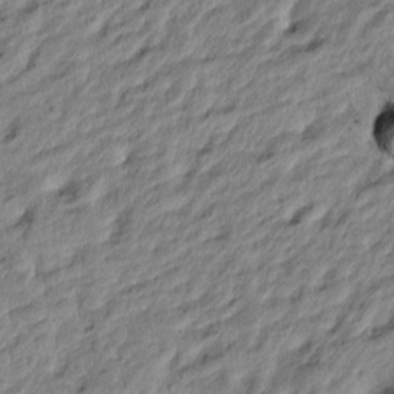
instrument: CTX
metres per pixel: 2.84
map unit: Htu
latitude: -1.1809
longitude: -179.1970
